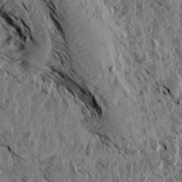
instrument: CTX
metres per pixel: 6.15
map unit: Aa
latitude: 14.1578
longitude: -143.8583
